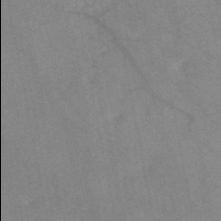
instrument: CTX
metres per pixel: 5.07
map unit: HNb
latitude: -52.8408
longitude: -49.9906
